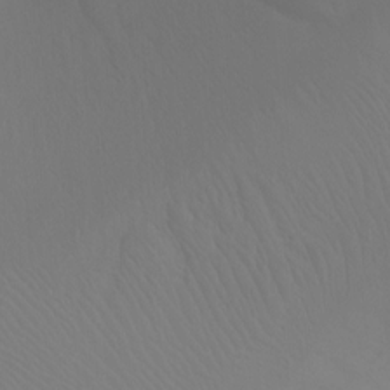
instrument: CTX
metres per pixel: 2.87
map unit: Ht
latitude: -9.2565
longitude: -45.9339
